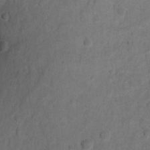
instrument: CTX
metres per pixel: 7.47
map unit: Hto
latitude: 2.3467
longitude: -35.7638
